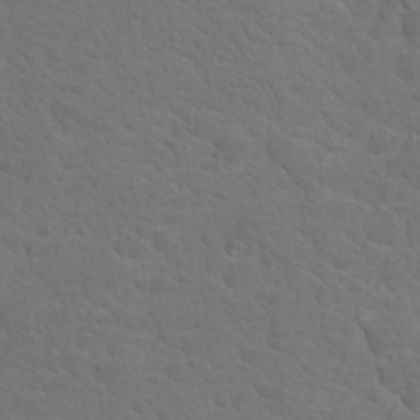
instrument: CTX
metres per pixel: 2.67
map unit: Nhu
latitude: 18.1577
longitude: -33.4804
